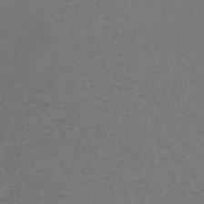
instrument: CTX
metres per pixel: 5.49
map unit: lHb
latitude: -43.1053
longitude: 64.2551
